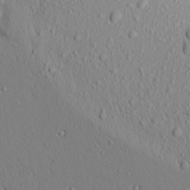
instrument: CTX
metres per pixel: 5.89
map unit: Aa
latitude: 18.8191
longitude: -147.8962
